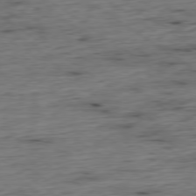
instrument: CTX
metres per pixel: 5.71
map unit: Hpe
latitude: -79.2942
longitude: 12.7652
